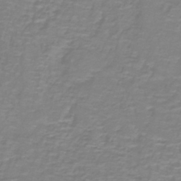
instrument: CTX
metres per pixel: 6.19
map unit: lHb
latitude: -41.3132
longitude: 56.8408
